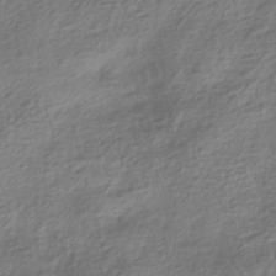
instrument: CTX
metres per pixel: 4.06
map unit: HNhu
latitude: -42.6896
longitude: 99.5777
